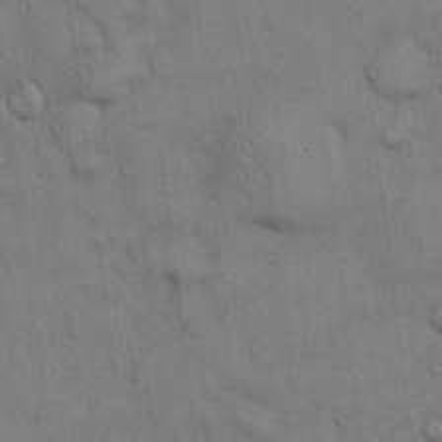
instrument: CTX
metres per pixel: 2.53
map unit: Hto
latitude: 13.5938
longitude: -60.4034
